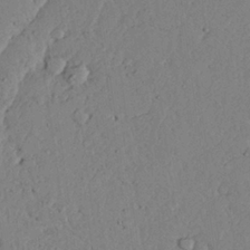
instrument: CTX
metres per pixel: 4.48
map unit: Ave
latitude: 23.9906
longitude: -132.7624
